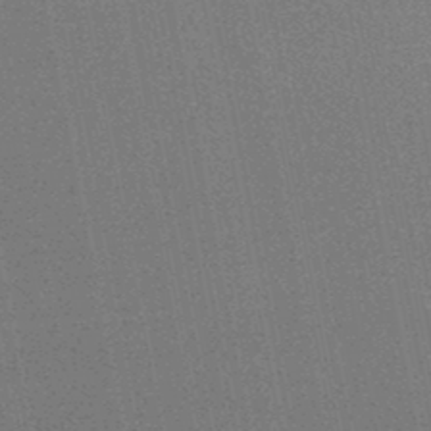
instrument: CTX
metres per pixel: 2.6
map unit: HNhu
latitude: -47.5399
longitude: 99.9556
